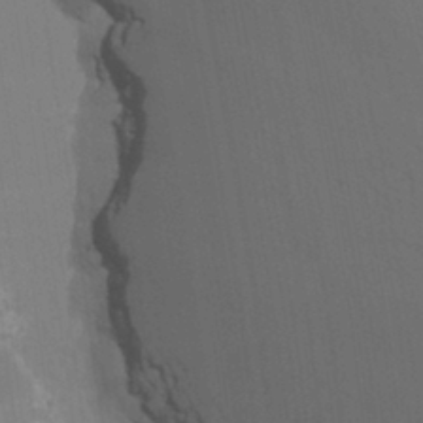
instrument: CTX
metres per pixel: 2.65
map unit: Nhu
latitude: -8.5385
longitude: -84.8191
